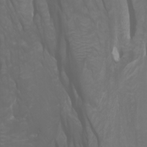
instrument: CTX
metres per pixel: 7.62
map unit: Htu
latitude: -0.7275
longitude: -76.5923
